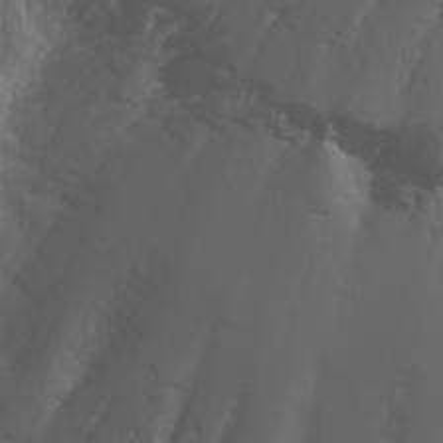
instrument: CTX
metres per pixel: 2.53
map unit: Nhu
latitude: -1.9745
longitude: -76.4979
